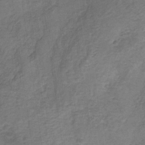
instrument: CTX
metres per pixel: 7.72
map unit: HNb
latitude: -32.0472
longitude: 59.4454
